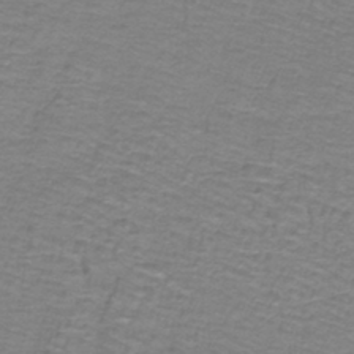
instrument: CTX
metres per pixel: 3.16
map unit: lHb
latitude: -41.6155
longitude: 55.4643
